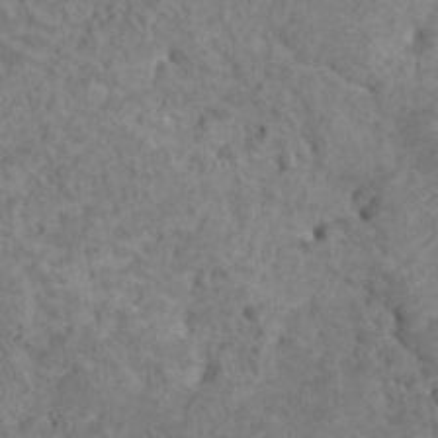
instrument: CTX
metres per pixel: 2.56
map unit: HNhu
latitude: 7.2348
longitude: -1.0458
